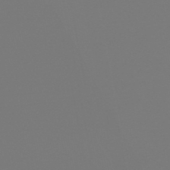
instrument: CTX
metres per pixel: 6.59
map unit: HNb
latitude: -46.8030
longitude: 55.7667
